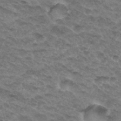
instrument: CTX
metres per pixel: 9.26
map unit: Hto
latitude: 32.4412
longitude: -47.1404
